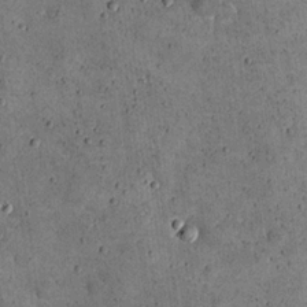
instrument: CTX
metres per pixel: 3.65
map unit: eHh
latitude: 21.4805
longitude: -65.0269
